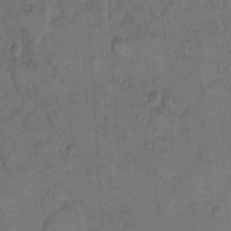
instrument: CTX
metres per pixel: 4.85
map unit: Hto
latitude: 8.2334
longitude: -61.6316
